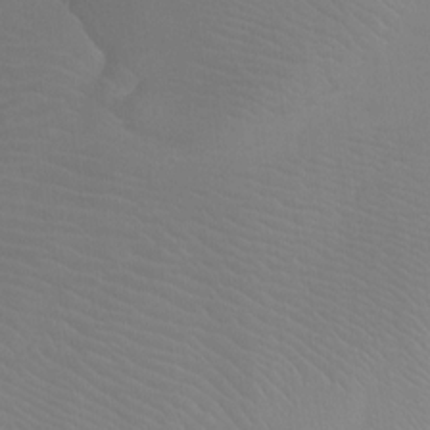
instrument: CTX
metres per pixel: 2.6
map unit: Ht
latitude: -4.4440
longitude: -28.6301
